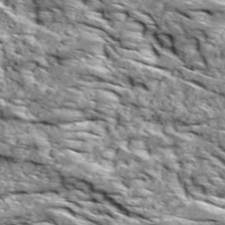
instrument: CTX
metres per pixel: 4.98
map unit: Ave
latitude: 18.8758
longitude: -134.8191
